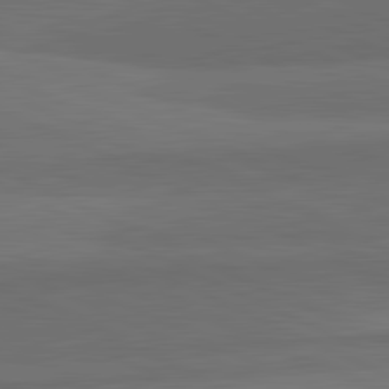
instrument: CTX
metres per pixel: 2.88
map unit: lApd
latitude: 82.2711
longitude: 158.5762
